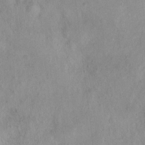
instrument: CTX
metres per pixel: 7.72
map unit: Nhu
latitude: 11.5560
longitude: -26.6869
